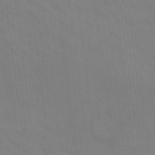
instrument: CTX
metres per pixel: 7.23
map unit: eHh
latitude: -8.9353
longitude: -67.5182
